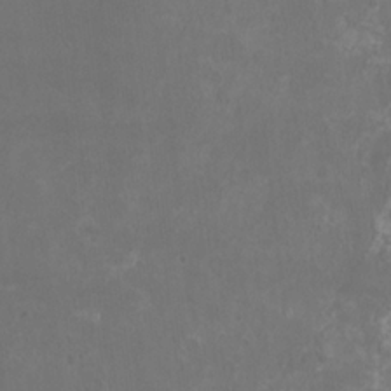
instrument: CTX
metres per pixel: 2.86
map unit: HNhu
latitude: 0.4790
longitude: -2.0822
